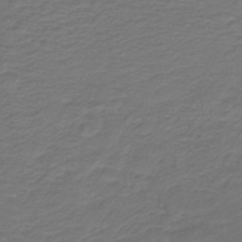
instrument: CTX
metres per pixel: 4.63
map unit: HNb
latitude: -43.5021
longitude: 52.2550
